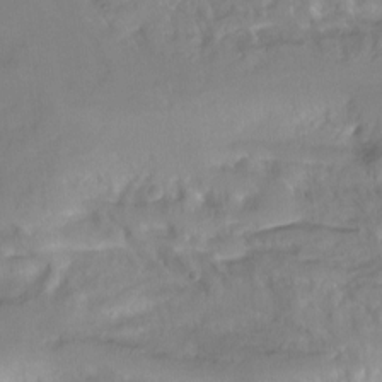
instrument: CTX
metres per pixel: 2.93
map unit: Nhu
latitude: -6.9163
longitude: -44.9891
